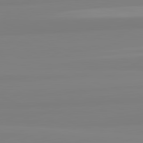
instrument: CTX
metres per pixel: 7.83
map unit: lApd
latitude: 82.5167
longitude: 174.9541
